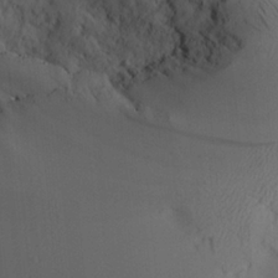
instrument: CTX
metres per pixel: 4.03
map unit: Aa
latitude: 26.8569
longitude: -131.6694
